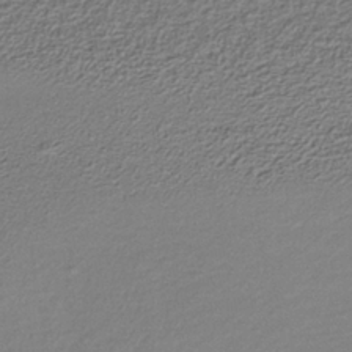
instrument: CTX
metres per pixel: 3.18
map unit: lHb
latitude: -34.4818
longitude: 61.4832
